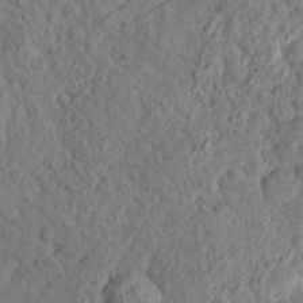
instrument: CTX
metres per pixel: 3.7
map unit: eHh
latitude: 24.9513
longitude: -79.0648
